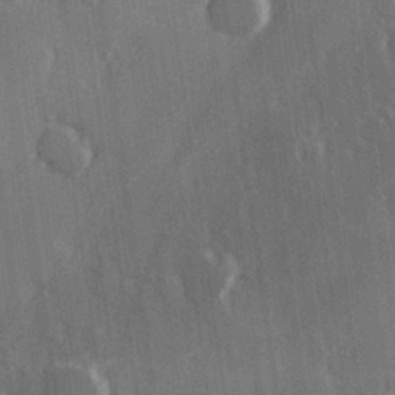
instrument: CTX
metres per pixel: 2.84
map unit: Hve
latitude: 26.5168
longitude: 147.6155
